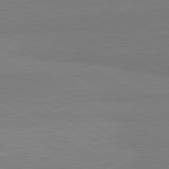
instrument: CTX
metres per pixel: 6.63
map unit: lApd
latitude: 81.6694
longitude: 159.1998
